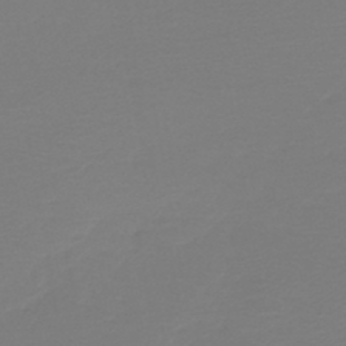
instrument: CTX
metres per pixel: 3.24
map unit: lHb
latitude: -45.0864
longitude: 63.7855
